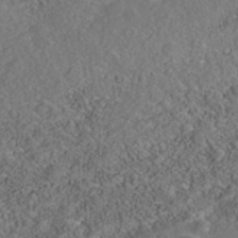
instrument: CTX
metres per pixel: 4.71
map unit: Nhe
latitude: -40.6329
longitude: -99.8583
